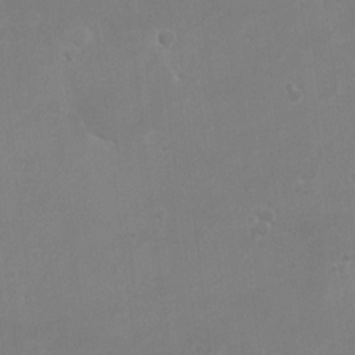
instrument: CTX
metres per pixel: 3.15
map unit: eHh
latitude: -4.0472
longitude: 19.7100
